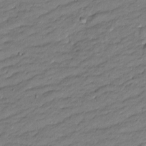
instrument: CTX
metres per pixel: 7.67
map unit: Htu
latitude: -8.7274
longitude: 177.1998
